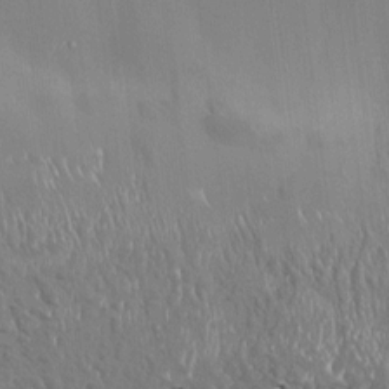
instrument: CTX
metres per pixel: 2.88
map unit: HNhu
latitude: 4.3656
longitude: 7.7477
